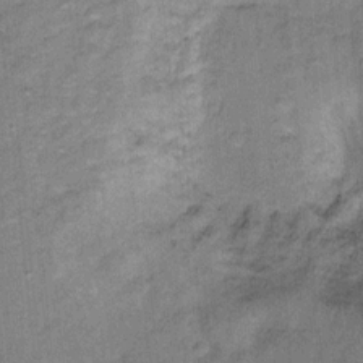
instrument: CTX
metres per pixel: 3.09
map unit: Ht
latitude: 8.1389
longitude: -37.9717
